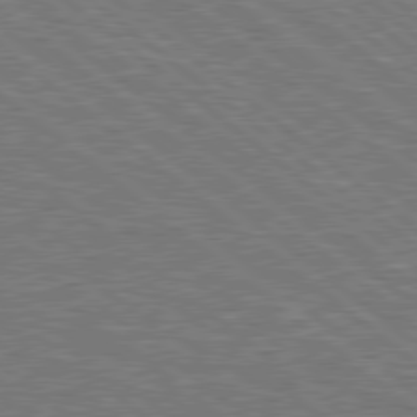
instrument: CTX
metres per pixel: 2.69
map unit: Hpe
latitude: 78.8380
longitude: -170.1578
